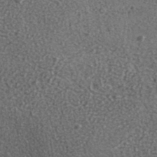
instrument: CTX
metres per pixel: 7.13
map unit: ANa
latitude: 40.1955
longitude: -90.3845
